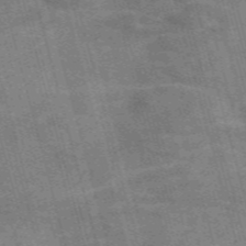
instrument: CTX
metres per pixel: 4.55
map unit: Nve
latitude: -59.3509
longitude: 65.4266
